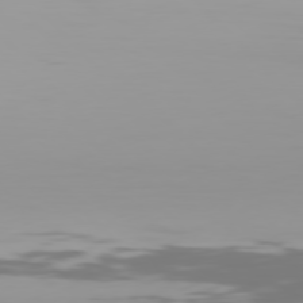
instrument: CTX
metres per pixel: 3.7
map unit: Hpe
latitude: 77.4237
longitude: -135.3292
